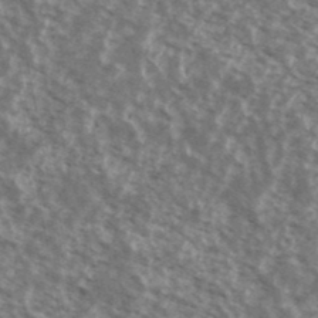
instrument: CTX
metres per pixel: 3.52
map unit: Ave
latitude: 38.8191
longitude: -111.3104
